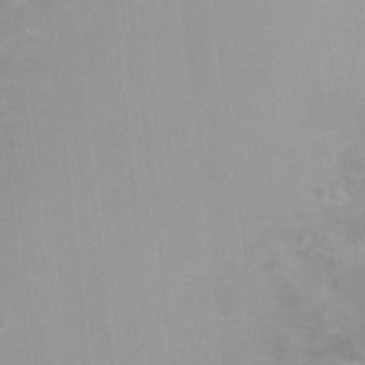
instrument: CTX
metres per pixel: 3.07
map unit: Ht
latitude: -10.4629
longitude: -39.6127
